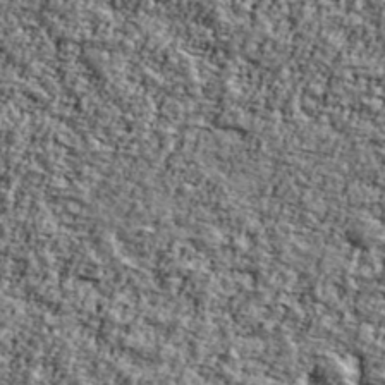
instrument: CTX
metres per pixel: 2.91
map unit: Ave
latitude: 42.4790
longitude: -110.8947
